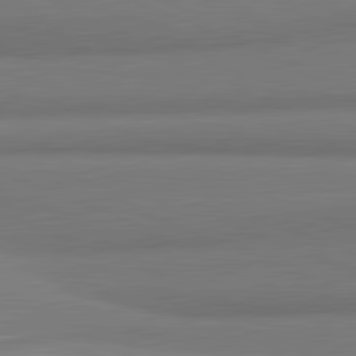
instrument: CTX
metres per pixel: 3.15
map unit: lApd
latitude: 81.9339
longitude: 173.4265
